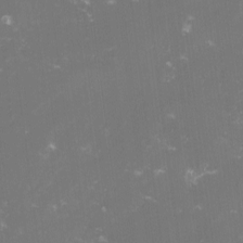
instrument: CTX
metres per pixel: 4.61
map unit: lHvf
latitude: -14.5385
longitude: -101.2726
